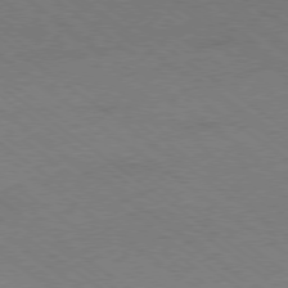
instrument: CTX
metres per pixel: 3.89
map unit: Hpe
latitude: -78.9163
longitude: -14.5924
